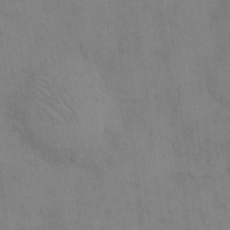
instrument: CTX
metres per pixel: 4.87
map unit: eHh
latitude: 13.5371
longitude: -62.4790
